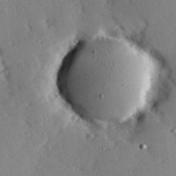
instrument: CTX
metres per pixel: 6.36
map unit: eHh
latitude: 23.3671
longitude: -90.1956
